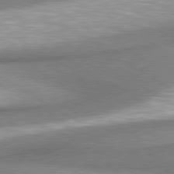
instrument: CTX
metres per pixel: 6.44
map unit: lApd
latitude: 80.6113
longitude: 164.2551
